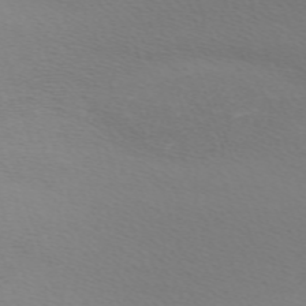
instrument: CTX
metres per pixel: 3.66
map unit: eHh
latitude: -63.2187
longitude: 48.7463
